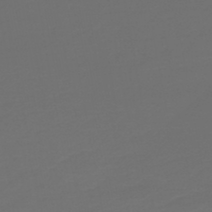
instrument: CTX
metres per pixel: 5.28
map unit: HNb
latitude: -47.2187
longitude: 53.8800
